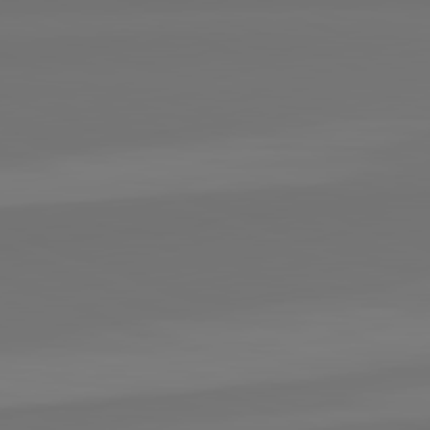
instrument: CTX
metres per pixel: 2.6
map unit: lApd
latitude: 82.2900
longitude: 154.3306
